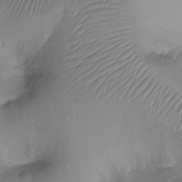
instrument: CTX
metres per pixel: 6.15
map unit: Ht
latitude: -18.1984
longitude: -44.2522
